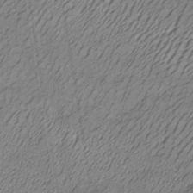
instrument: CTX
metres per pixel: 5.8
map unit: lHb
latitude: -35.9367
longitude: 70.8219
